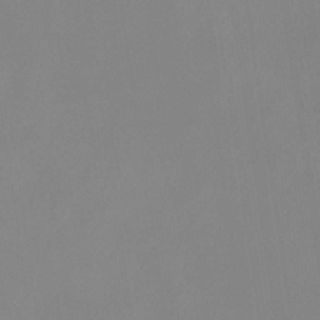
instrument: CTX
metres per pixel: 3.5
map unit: eHb
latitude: -37.1998
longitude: 75.2376
